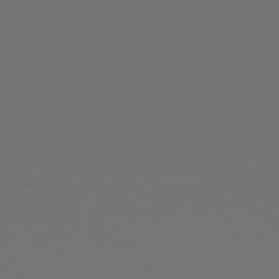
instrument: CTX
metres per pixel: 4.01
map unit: Hpe
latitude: 78.7435
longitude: 176.9353
